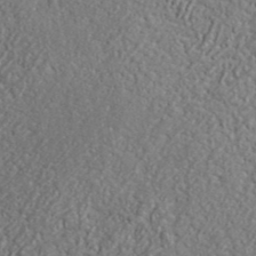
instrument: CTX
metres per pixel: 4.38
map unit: lHvf
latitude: 41.5371
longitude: -88.6302
